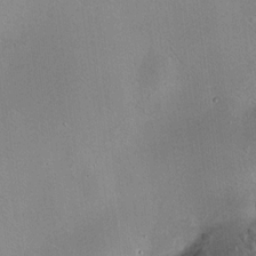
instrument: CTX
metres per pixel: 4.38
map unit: HNhu
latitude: 11.5371
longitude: 11.1809
